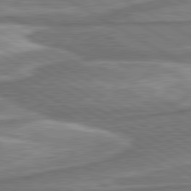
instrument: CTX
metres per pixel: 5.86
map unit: lApd
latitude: 80.6301
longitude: -177.8016
